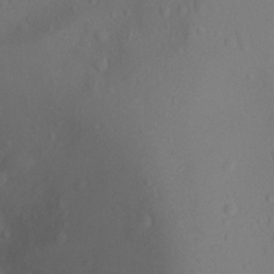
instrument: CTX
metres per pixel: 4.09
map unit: Ht
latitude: -9.5021
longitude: -23.4615
